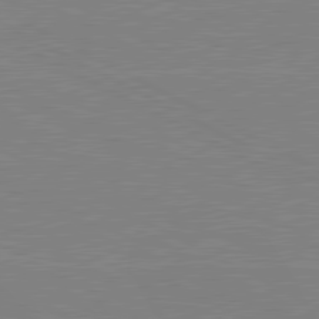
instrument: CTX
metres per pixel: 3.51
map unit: lApd
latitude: 80.8002
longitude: 150.6518
